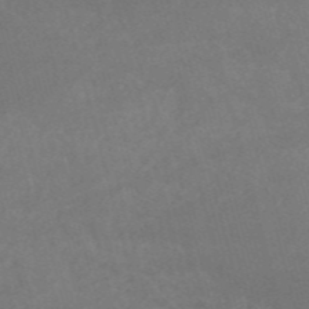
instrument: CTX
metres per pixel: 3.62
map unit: HNb
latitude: -54.2740
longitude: -35.7638
